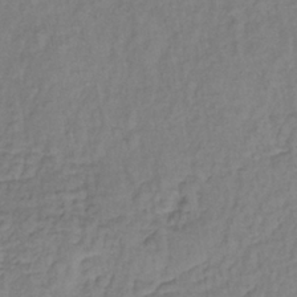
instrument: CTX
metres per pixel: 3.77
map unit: lHb
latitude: -35.7289
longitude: 63.3887
